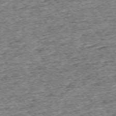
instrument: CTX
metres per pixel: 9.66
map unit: Ap
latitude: -75.4266
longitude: -91.8016
